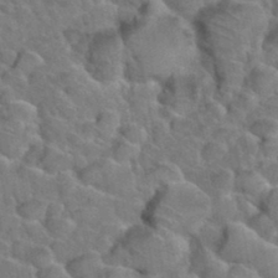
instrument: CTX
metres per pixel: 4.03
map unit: Hto
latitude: 35.4993
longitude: -49.2348
